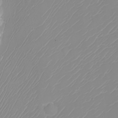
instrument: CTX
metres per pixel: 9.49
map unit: Nhu
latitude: -8.9542
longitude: -84.3467
